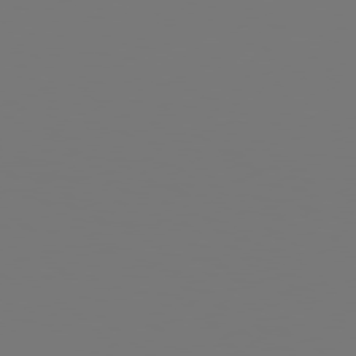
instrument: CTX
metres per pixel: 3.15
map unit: Hpe
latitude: 78.4790
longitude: -137.1026
